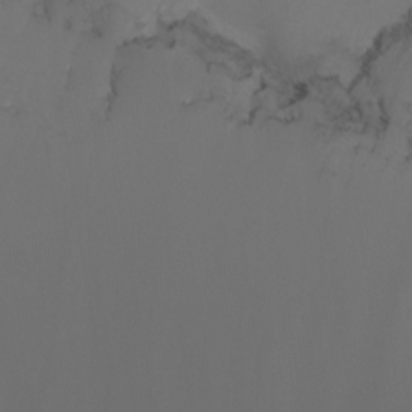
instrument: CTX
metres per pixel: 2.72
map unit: Nhu
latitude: -7.2565
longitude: -81.7450
